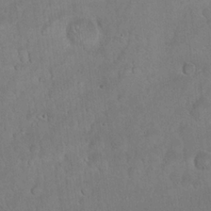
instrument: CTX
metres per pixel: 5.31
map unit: eHh
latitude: 22.3467
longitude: -58.4979
